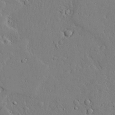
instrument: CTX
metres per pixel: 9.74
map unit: lAvf
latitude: 24.5356
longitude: -110.2712
